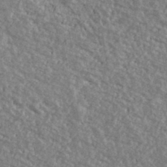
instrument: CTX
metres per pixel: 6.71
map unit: Ave
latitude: 39.9339
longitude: -111.1592
